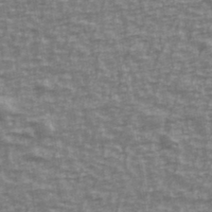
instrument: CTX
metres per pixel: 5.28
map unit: Ave
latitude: 40.1199
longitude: -113.7261
